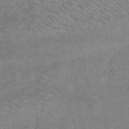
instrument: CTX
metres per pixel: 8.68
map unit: eHb
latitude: -43.4454
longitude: 87.7100
